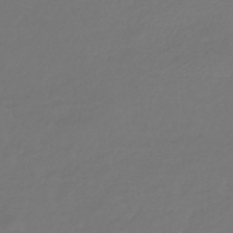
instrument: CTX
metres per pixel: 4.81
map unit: lHb
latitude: -42.8030
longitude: 67.8611
